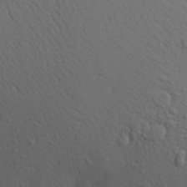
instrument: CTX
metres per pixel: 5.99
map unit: Aa
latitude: 21.8395
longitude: -142.5735
